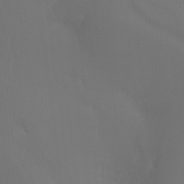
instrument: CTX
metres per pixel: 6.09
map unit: Ht
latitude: -12.3873
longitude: -44.8002
